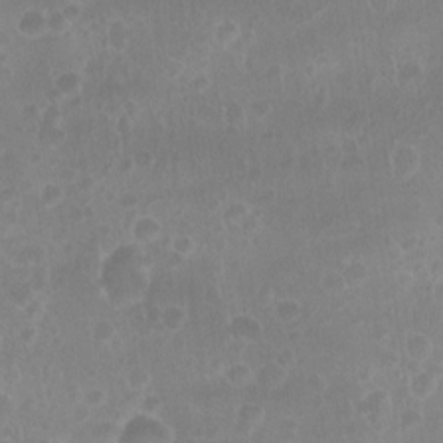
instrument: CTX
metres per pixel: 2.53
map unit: Nhu
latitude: -15.5022
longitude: -25.5182
